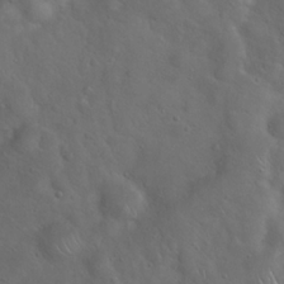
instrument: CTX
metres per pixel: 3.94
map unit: Hto
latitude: 18.8002
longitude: -53.7072
